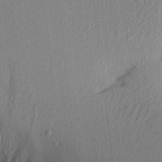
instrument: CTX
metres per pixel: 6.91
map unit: Aa
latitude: 19.6694
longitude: -146.2334
